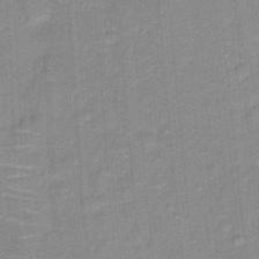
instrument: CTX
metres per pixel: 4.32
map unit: Hto
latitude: 16.0633
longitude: -35.1403
